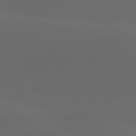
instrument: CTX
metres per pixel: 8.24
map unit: lApd
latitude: 80.0255
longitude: -91.8205
